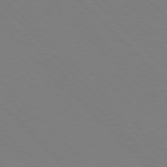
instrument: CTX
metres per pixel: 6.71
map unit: Hpe
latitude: 77.3481
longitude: -125.5560
